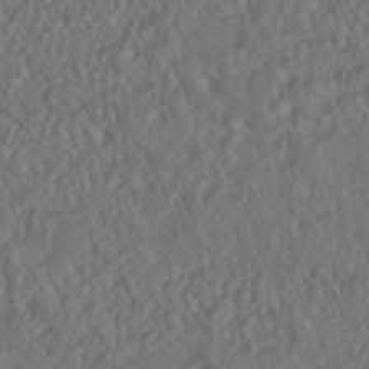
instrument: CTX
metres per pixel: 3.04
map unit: HNhu
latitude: -46.4062
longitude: 104.4818
